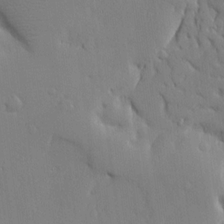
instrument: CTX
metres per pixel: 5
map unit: Ave
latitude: 15.7828
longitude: -141.0836
